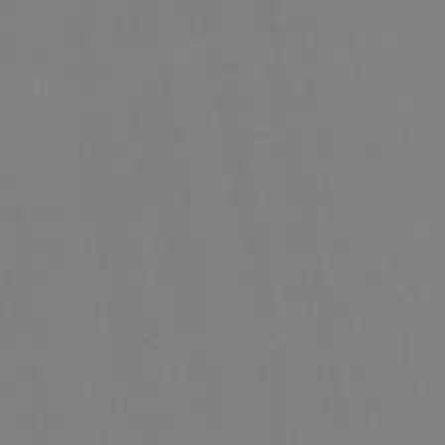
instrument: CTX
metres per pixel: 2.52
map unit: lHb
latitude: -44.9920
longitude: 63.4076
